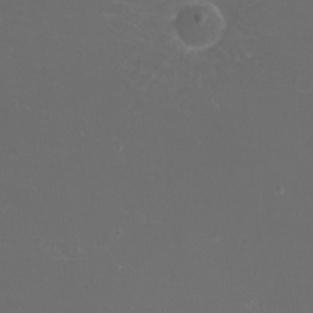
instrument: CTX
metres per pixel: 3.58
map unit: eHh
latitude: -7.2754
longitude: -75.1025
